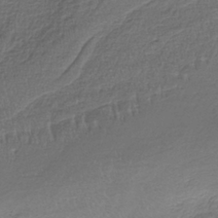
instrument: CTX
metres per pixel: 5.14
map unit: HNb
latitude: -35.7478
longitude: 58.5762
